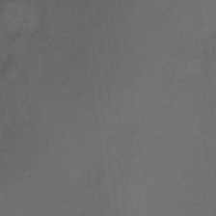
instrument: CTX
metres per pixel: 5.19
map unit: Nve
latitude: -19.2376
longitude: 107.6722
